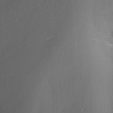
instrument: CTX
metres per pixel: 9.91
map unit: Nhu
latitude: -9.4076
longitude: -77.5749
